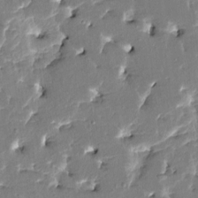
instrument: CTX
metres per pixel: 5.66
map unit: HNhu
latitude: 6.8758
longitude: -5.7450
